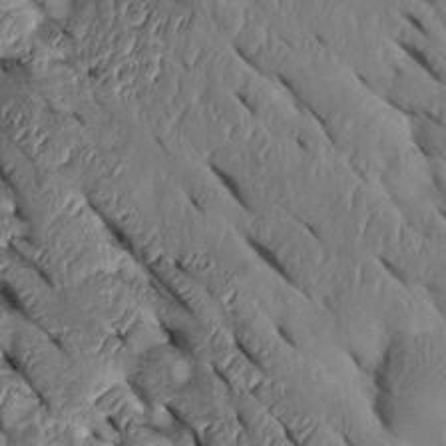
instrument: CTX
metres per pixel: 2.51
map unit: Htu
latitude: 0.6301
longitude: 148.4062
